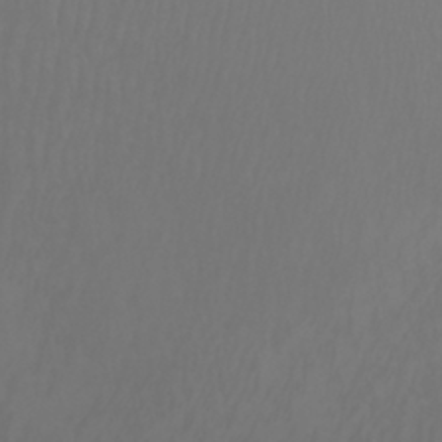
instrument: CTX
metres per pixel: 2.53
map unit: Htu
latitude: -6.1417
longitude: -70.6490
